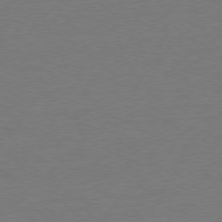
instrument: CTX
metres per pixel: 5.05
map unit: Ap
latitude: -78.1039
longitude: -57.9528
